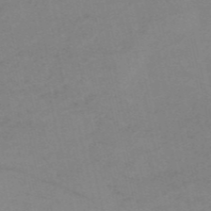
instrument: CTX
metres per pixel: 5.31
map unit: HNb
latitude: -54.7085
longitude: -42.1578
